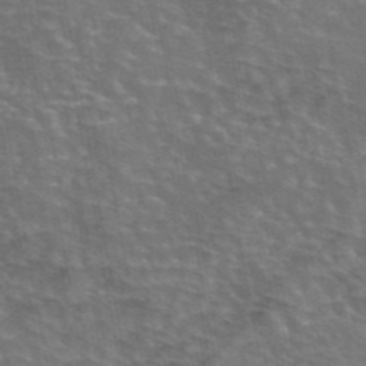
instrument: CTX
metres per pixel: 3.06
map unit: eAb
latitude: 45.0836
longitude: 107.6344
